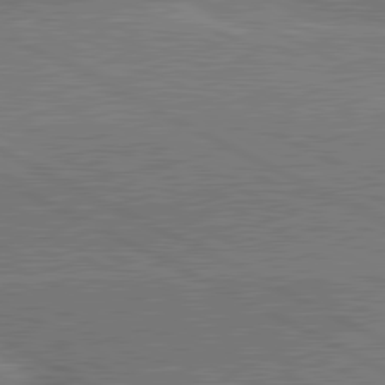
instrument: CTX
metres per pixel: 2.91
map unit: lApd
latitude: 80.9703
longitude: 141.7100
